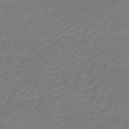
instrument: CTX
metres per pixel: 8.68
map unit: eHb
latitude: -33.4077
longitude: 70.3306
